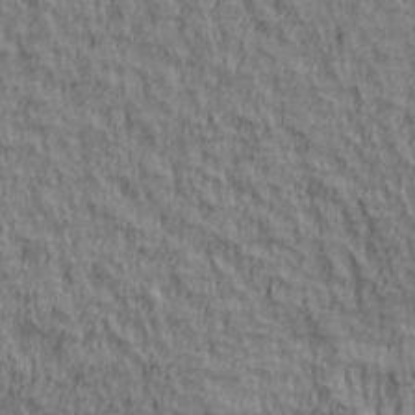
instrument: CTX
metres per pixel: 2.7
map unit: lAa
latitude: 4.8569
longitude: -114.7435
